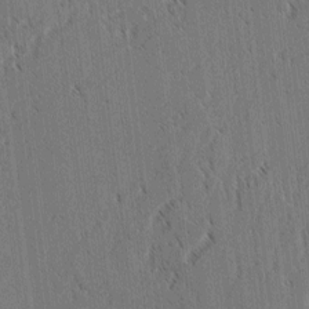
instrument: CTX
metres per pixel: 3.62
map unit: lAvf
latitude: 3.4048
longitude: -106.5357
